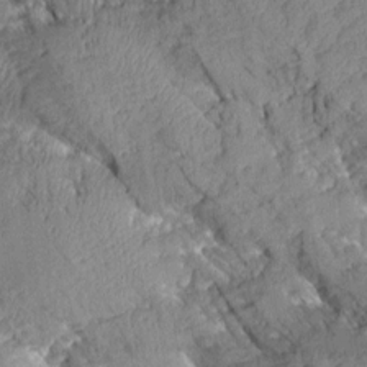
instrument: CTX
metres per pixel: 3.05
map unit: Aa
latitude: 8.6113
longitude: -128.0822
